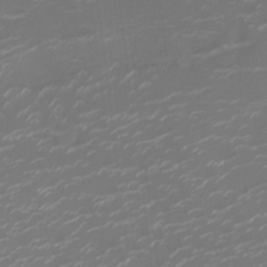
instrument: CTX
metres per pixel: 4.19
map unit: Ht
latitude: -10.2740
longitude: -19.6127
